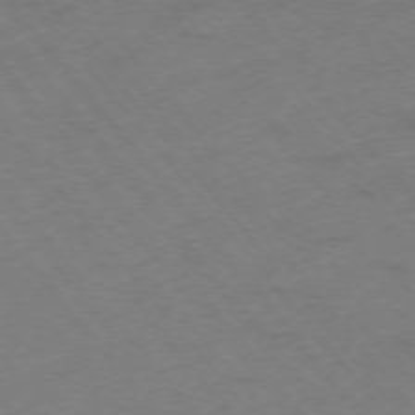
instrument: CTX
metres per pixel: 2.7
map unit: Ap
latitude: -75.4644
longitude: -70.4979
